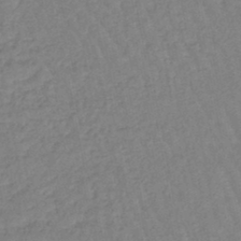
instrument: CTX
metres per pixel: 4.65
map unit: eHb
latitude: -45.2187
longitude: 80.7841
